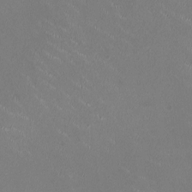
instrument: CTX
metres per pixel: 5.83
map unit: HNhu
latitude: 1.0458
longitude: -2.9513
